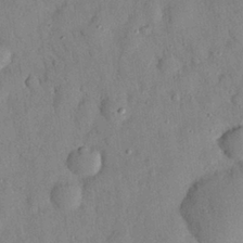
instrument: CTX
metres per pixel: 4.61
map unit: eHh
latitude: 27.0270
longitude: -75.9717
